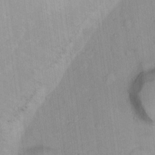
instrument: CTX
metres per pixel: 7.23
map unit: Hto
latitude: 14.9703
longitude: -39.7072
